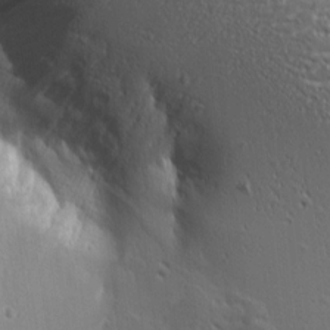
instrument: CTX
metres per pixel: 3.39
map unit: Aa
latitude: 8.6302
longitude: -132.4790
